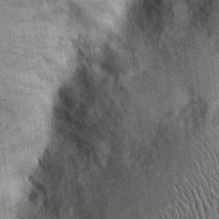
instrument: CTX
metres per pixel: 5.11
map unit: Ht
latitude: -0.2929
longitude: -13.4049
